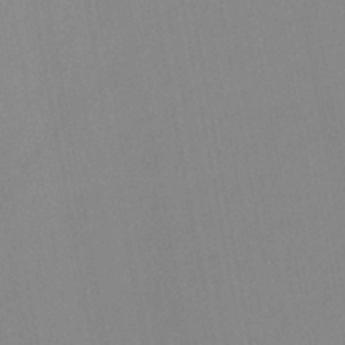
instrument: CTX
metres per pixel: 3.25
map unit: lHb
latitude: -44.2173
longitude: 73.3132
